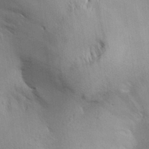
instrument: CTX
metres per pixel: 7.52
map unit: Aa
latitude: 28.9891
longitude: -145.3293
